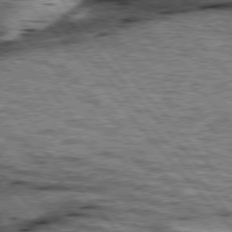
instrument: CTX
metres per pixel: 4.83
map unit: lApd
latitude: 76.6490
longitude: -71.4048
